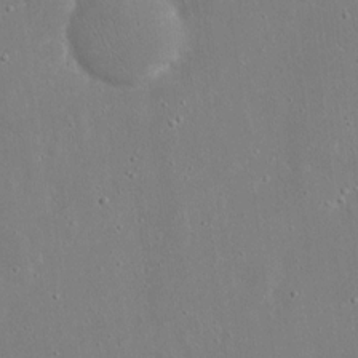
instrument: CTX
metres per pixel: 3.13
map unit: eHh
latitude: 17.6127
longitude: -70.9325
